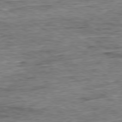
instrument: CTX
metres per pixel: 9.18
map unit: Ap
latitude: -79.5399
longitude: -84.4790
